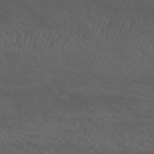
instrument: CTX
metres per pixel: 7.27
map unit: ANa
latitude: 50.0633
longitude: -71.2537
